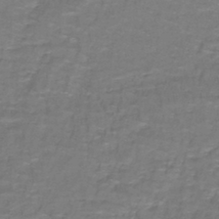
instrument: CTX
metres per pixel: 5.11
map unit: lHb
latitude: -42.1605
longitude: 55.5966
